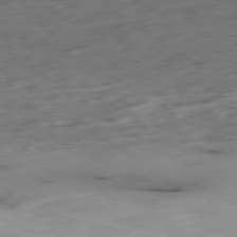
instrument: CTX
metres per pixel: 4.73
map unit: Ap
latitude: -79.3320
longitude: -58.1389
